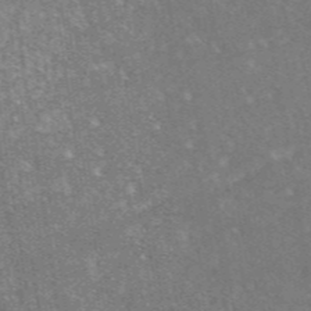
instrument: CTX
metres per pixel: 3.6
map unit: eAb
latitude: 47.1404
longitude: 115.1620
